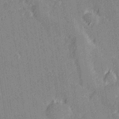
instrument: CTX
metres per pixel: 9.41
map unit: Hve
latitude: 27.2726
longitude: 144.4251
